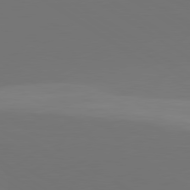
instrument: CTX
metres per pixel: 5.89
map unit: lApd
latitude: 79.7450
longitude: 158.0094
